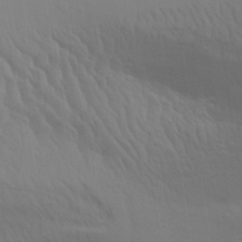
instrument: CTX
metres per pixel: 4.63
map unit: Aa
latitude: 30.7436
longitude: -133.4993
